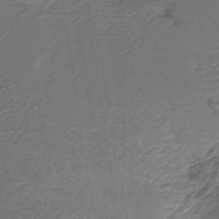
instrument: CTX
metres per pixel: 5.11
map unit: eAb
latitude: -39.9745
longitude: 52.3495
